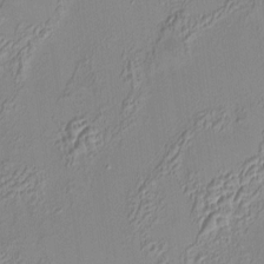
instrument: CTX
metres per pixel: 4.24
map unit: HNhu
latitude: 6.2334
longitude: 9.4265
